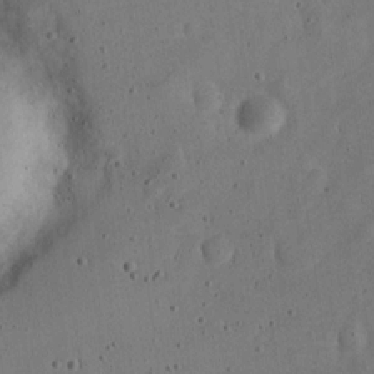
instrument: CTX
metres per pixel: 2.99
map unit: Nve
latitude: -25.1242
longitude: 107.4266
